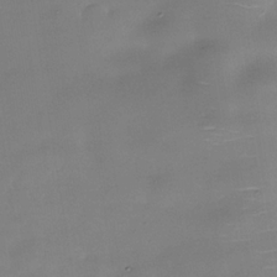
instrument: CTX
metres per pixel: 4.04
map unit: Nhe
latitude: -36.3306
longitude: -90.3467
